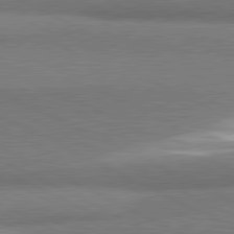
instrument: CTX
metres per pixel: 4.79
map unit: lApd
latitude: 81.0269
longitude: 165.1620
